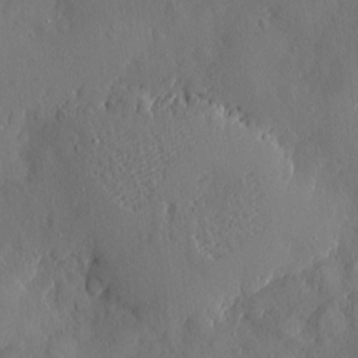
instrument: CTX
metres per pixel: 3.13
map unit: eHh
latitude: 4.5357
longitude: -75.0270
